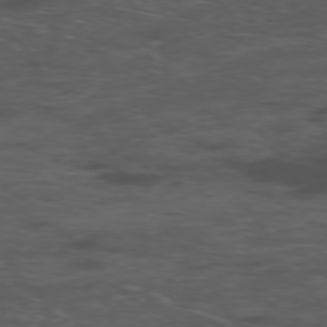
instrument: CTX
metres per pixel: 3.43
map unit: Ap
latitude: -76.2173
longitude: -66.4034
